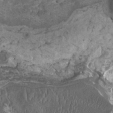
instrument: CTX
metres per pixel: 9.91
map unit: HNhu
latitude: 2.1766
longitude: 3.5399
